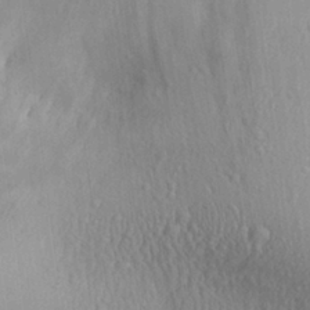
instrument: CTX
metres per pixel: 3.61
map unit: Aa
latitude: 27.3293
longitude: -137.4427
